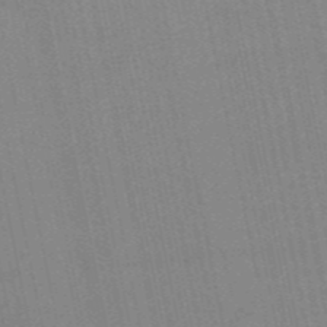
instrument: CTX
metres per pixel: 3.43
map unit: HNb
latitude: -54.2362
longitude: -45.1403
